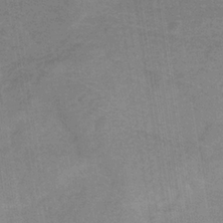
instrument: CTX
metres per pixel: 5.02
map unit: HNb
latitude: -32.5763
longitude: 57.1998
